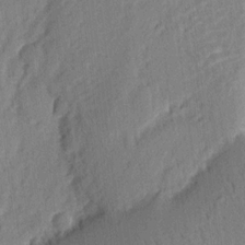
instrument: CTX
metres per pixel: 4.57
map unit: eHh
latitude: 4.8002
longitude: -77.1214
